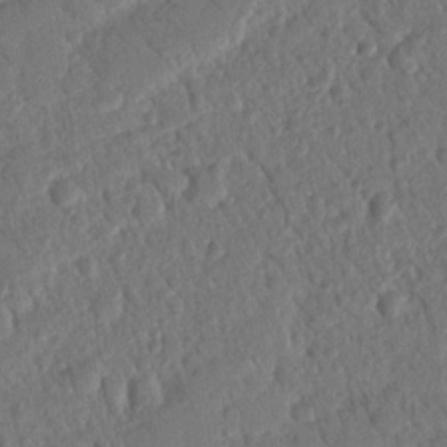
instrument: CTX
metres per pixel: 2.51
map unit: Nhu
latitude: 19.3481
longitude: -78.4601
